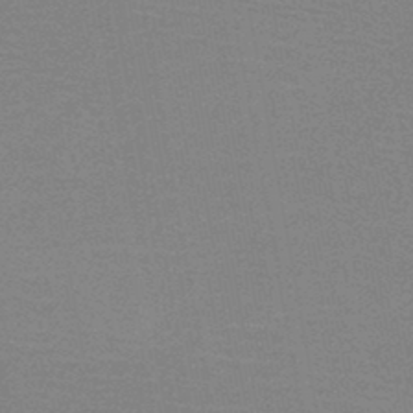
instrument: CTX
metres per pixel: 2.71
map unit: HNb
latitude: -45.3321
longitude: -40.0822
